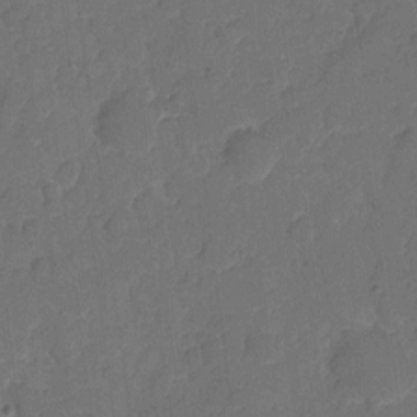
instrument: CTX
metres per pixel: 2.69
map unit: eHh
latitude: 5.7827
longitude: -65.3293
